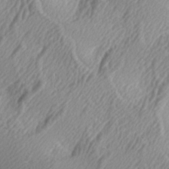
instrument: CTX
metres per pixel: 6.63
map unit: lAa
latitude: -5.3887
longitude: -122.6490
